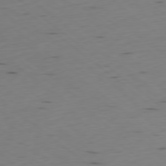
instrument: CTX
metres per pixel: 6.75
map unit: Ap
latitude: -78.8408
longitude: -92.7057
